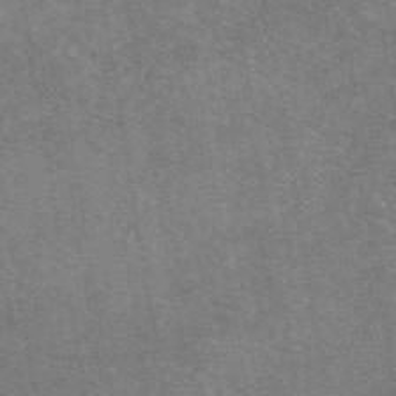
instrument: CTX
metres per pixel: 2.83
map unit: eAb
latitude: 47.2726
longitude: 114.6896
